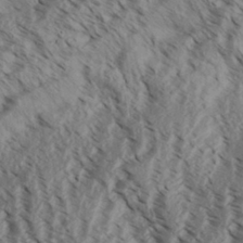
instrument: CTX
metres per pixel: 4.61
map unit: Aa
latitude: 31.5749
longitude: -137.6127
